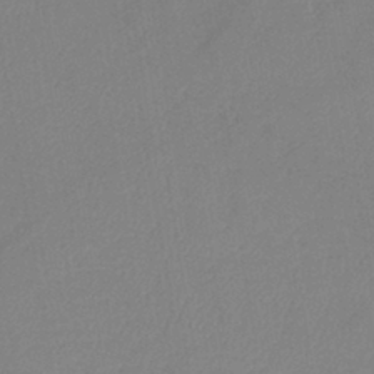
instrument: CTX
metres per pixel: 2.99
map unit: lHb
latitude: -40.7463
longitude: 74.7652
